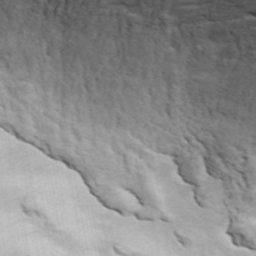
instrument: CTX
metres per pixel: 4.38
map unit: ANa
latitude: 45.3670
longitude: -84.4034
